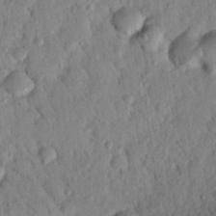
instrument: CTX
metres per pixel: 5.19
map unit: Nhu
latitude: 20.7247
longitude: -79.0270
